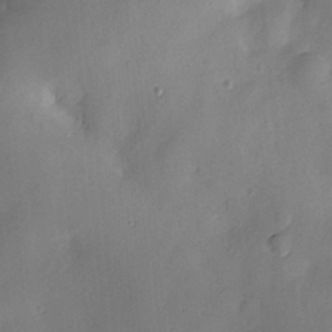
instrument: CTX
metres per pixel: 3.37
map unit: Nve
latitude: -7.9745
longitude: 174.6329
